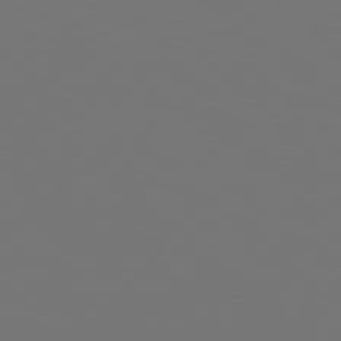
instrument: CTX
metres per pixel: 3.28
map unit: Hpe
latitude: 78.2712
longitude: -177.3292
